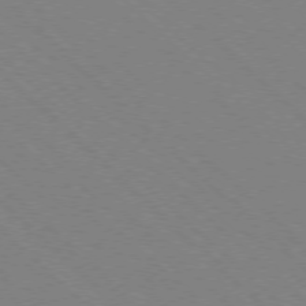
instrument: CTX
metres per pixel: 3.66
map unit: Ap
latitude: -77.5588
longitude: -65.9528
